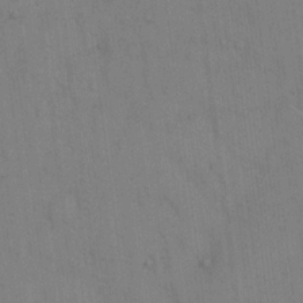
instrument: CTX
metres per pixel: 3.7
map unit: eHh
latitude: 12.9325
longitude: -62.4790
